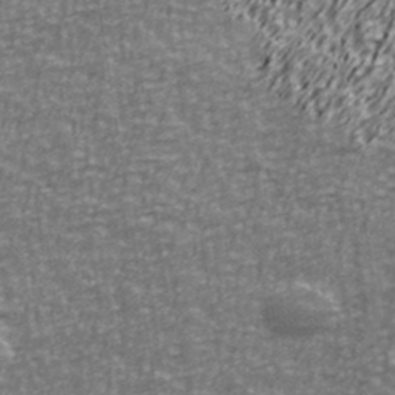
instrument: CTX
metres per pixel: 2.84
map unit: Ave
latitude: 40.8569
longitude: -113.2726
